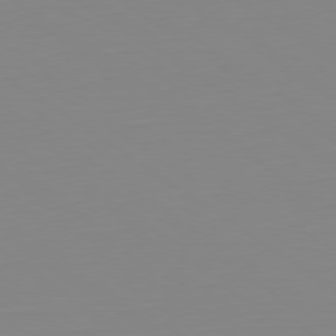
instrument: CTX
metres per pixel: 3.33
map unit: Hpe
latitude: -79.4454
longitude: 14.2551
